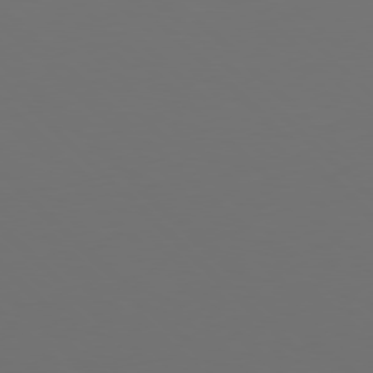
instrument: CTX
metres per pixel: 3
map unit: Hpe
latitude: 77.5560
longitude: -168.1011
